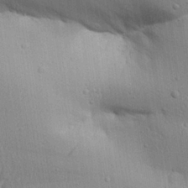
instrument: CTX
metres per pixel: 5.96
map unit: Aa
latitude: 27.1214
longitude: -129.8961
